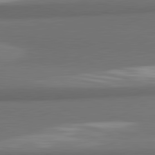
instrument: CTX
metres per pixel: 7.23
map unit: lApd
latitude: 81.6505
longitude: 170.7652
